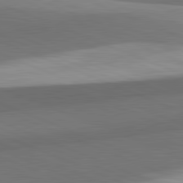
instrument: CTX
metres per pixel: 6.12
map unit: lApd
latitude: 82.1011
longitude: 142.8785
